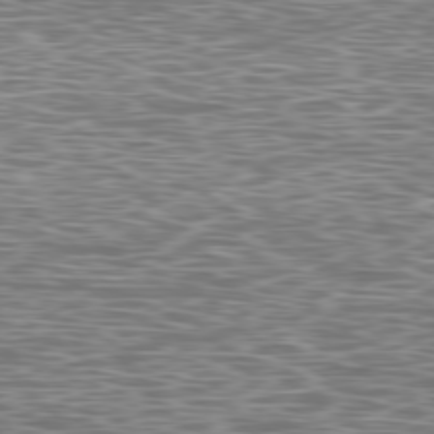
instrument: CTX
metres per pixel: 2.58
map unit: Ap
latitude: -79.9556
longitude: -71.5749
